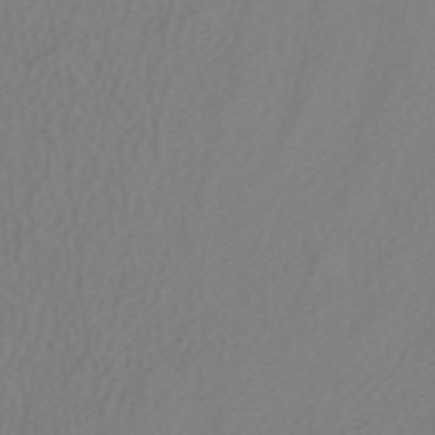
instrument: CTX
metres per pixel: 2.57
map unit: ANa
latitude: 37.6694
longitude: 24.0472
